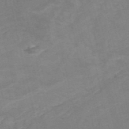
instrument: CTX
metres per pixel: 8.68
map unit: HNb
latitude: -54.1039
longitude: -47.8017
